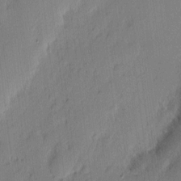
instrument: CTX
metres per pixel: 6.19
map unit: eHh
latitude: 2.8947
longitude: -76.9891
